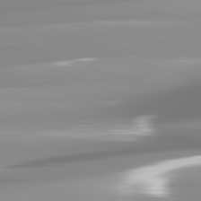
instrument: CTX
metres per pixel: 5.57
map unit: lApd
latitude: 82.0255
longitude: -138.7435
